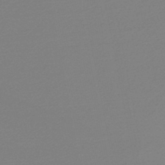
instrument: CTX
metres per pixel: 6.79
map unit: lHb
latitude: -46.8975
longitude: 66.2928
